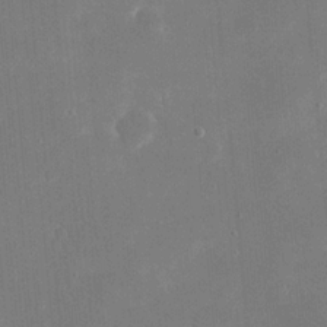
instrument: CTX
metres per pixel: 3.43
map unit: eHh
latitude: 20.1956
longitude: -68.1011
